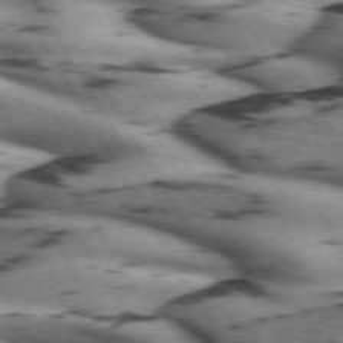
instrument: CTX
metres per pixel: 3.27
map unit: lApd
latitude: 71.6505
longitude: -52.4979
